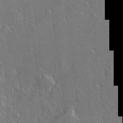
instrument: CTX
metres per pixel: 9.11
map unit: Hve
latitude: 27.6694
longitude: 146.0472
